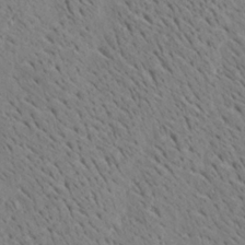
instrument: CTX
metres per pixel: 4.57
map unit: Aa
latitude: 21.9717
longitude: -140.1955
